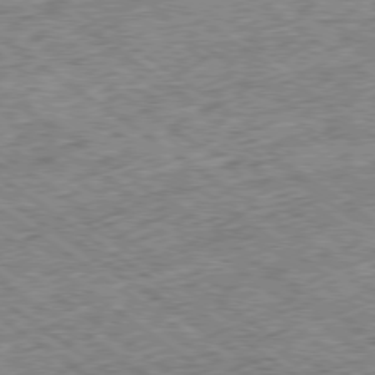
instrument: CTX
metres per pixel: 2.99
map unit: Ap
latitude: -79.1242
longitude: -51.9906
